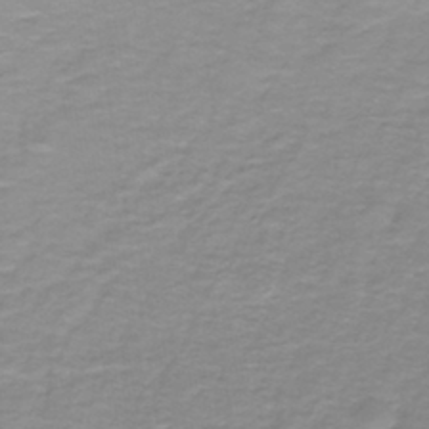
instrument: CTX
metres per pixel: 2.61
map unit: lHb
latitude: -41.1620
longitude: 56.1228
